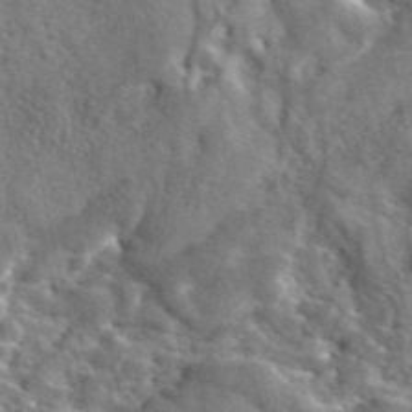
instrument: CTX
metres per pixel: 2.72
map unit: eAb
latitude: 45.2348
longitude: 111.1998
